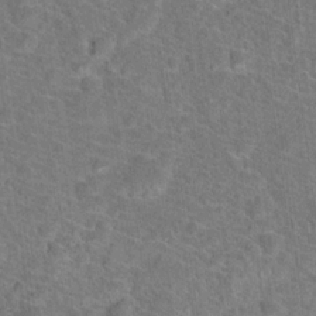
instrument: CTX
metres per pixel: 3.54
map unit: Hto
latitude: 18.6679
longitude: -43.3860
